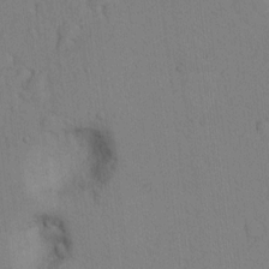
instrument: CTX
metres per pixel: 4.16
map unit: lAvf
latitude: 9.1403
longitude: 167.4454
